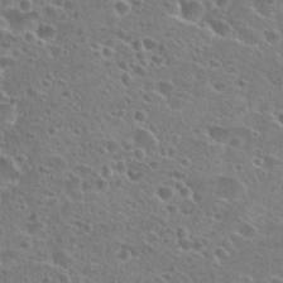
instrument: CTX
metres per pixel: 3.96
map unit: Hto
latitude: 26.1956
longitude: -45.6505
